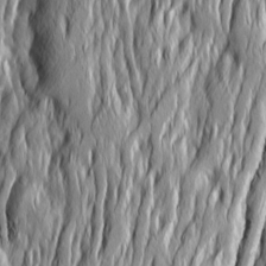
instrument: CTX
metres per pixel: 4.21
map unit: Ave
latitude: 14.8002
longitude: -135.0458
